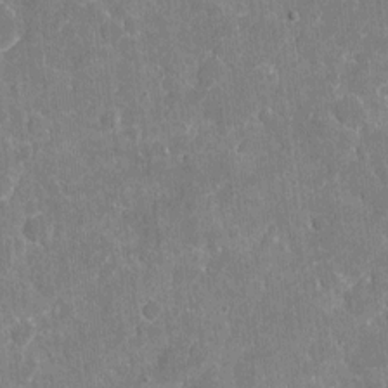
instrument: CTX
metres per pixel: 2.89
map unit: eHh
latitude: 5.4237
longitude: -67.6693
